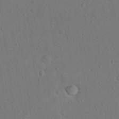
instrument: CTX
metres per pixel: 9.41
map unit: Nhu
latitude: 14.5735
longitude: -36.5357
